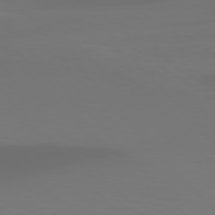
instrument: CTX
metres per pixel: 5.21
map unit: Hpe
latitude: 76.6301
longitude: -133.0836
